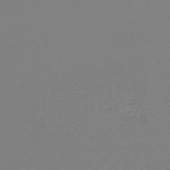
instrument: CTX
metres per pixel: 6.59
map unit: HNb
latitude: -46.1039
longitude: 54.4629
